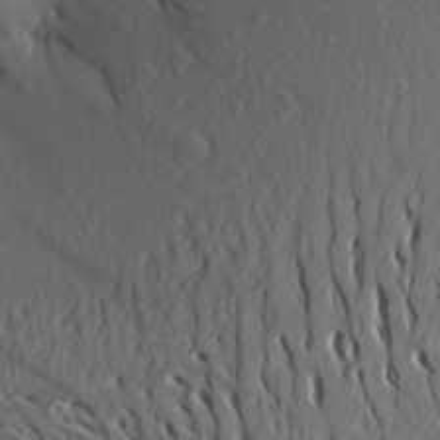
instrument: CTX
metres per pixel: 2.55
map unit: Aa
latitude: 27.1403
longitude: -144.7057
